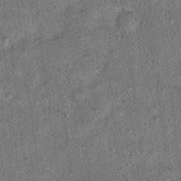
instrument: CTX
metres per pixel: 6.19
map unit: Hto
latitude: 11.8395
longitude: -37.3481
